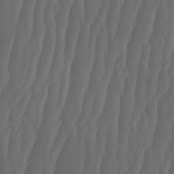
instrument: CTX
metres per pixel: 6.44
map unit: HNhu
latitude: -1.5966
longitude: 13.8045
